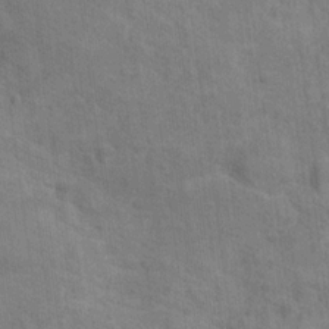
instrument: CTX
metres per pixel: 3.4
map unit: Hto
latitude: 14.8380
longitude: -38.2711
